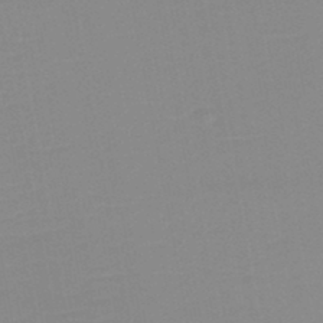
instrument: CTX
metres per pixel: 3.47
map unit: HNb
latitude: -45.5588
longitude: -44.3467
